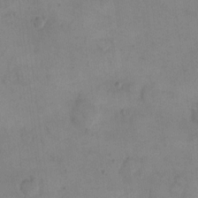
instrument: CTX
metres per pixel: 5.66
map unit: eHh
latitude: 14.8191
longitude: -67.8394
